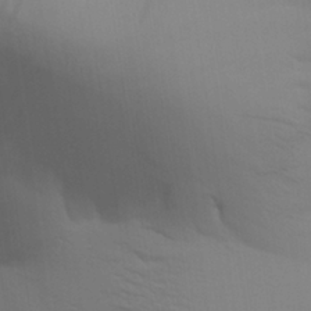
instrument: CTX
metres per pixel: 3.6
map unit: Aa
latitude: 27.6316
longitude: -139.1025
